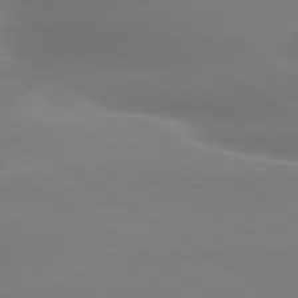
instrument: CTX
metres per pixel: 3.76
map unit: lApd
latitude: 79.9150
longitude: -135.1403
